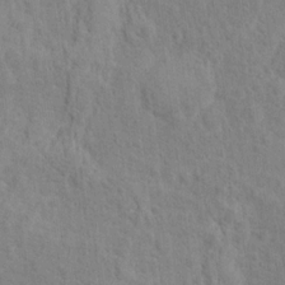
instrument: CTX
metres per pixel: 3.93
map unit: Hto
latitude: 13.6127
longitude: -37.9528
